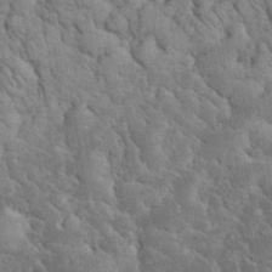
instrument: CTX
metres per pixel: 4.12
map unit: eHh
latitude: 33.5749
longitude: -66.5734
